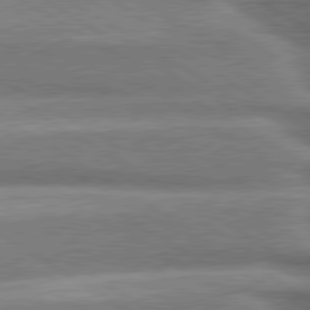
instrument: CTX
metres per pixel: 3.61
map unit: lApd
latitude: 80.5546
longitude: -136.4412
